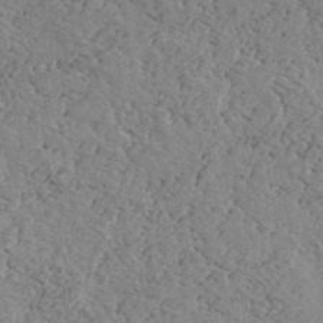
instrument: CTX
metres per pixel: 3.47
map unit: Ave
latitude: 40.8946
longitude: -110.4601
